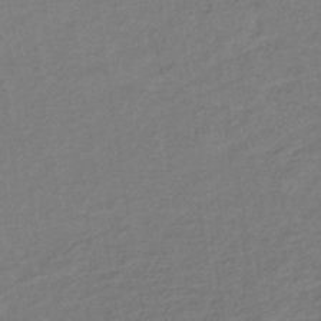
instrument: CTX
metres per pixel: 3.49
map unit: lHb
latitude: -37.3131
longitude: 69.0297
